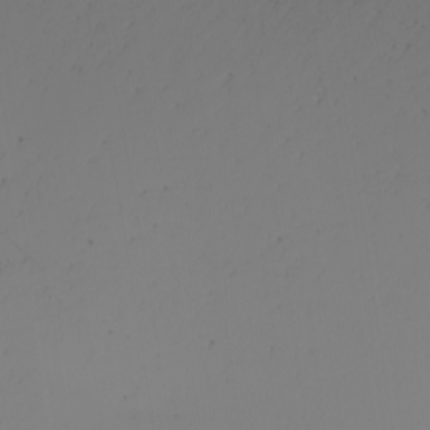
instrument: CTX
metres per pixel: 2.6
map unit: Nhu
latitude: -4.7841
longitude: -92.0444
